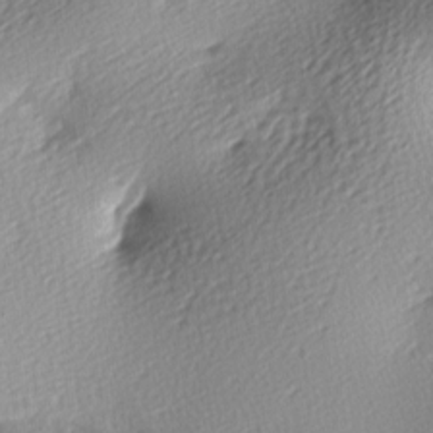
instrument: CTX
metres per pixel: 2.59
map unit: lAa
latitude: -10.0283
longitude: -125.9906
